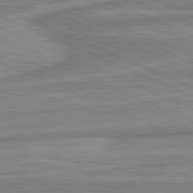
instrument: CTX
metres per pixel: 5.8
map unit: lApd
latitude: 81.5371
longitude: -175.9906
